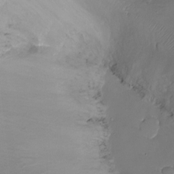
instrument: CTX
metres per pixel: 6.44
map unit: Ht
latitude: -18.5196
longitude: -44.2144
